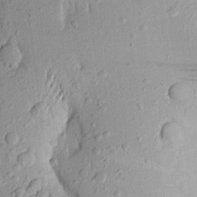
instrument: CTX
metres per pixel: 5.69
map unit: Aa
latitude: 19.2537
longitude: -148.7057
